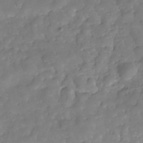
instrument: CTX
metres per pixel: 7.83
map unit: Hve
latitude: -30.6329
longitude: 95.0297
